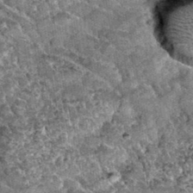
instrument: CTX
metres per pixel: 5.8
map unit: Hto
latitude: 35.1403
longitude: -52.3089
